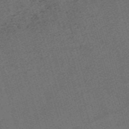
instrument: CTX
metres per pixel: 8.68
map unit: Nve
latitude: -59.5588
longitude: 65.3888
